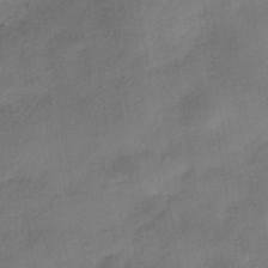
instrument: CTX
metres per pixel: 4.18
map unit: eHh
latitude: -40.9542
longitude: 119.6344
